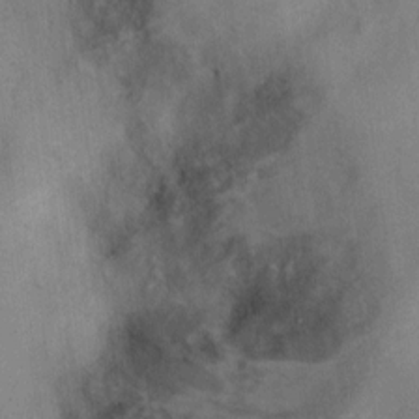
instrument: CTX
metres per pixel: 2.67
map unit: Hto
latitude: 7.0836
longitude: -36.9892
